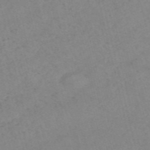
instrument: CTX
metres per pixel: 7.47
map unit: HNb
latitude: -55.2187
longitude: -45.4048
